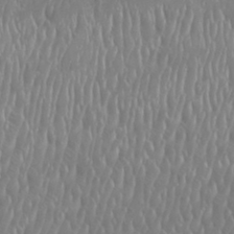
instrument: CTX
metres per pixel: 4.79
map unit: Htu
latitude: -8.9731
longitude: -76.4790
